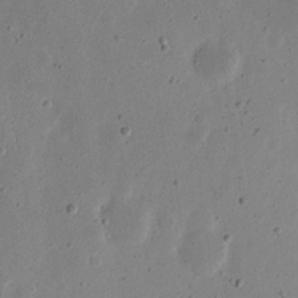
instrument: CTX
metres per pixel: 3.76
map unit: eHh
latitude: 23.5182
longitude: -69.0648
